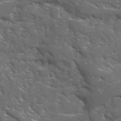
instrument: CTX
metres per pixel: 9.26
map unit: Ave
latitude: 17.4615
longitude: -130.5357
